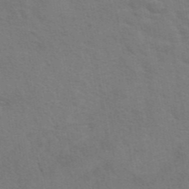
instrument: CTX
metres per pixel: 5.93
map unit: eAb
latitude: 42.4790
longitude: 107.9367
